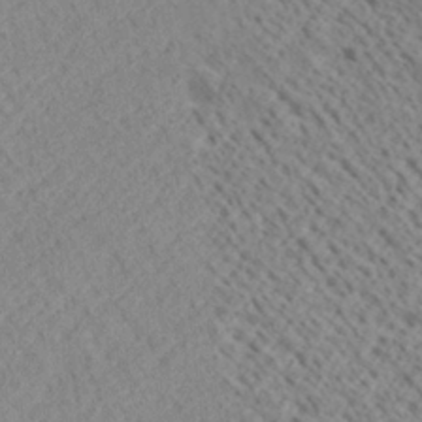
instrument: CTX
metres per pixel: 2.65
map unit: Ave
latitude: 18.8947
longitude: -140.3845
